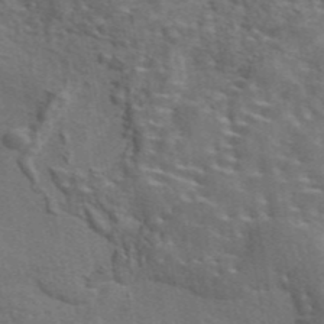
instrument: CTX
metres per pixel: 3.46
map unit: eAb
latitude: 43.5560
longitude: 111.7666
